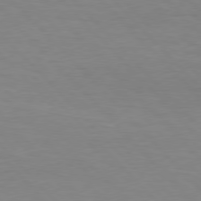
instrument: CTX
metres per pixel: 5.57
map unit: Hpe
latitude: 76.5545
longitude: -155.9717
